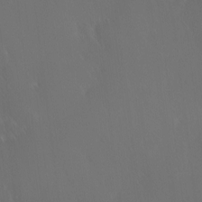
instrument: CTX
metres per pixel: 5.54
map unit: Ave
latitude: 12.5168
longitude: -105.5560
